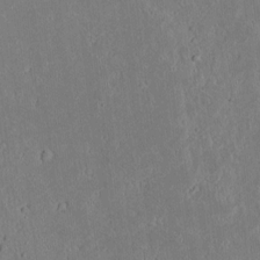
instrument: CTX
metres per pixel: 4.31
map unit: lAvf
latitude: 7.7072
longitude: 168.6140
